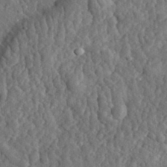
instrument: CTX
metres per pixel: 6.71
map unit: eHh
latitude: 34.8758
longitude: -80.4601
